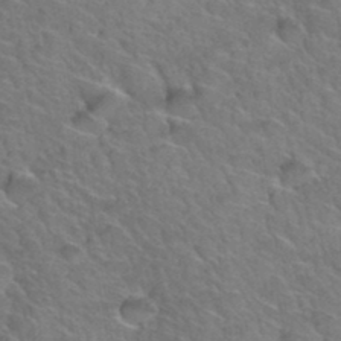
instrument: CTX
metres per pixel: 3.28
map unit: Hto
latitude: 34.8191
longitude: -47.2348
